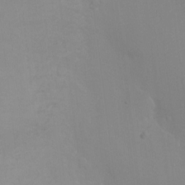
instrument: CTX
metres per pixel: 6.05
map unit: Ht
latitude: -4.5384
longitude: -25.9150
